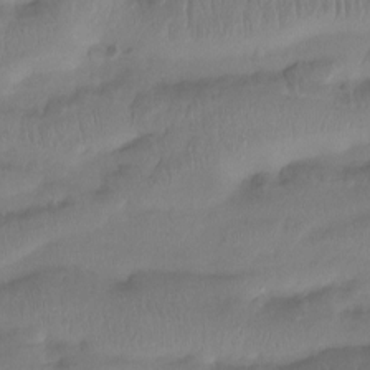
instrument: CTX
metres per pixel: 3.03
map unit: Htu
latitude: -15.2376
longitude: -46.3657
